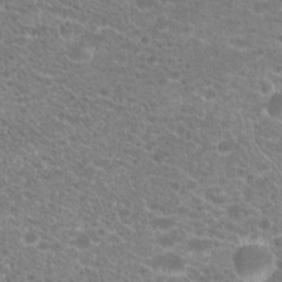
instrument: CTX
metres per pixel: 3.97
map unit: Hto
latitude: 20.3090
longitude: -39.0647
